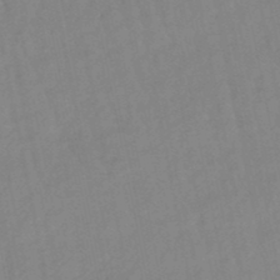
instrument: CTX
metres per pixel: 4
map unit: lHb
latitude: -48.5952
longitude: 75.7478
